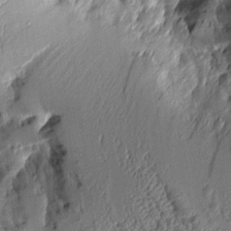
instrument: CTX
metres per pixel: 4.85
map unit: Aa
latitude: 9.5371
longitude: -128.6112
